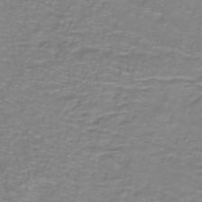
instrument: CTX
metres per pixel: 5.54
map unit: lHb
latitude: -41.2754
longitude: 56.8219
